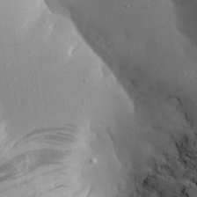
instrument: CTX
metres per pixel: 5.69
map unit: Aa
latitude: 23.6694
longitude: -144.8569
